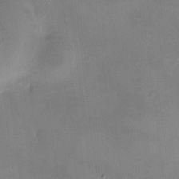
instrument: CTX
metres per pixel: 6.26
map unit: HNhu
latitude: 9.1592
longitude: 10.0283
